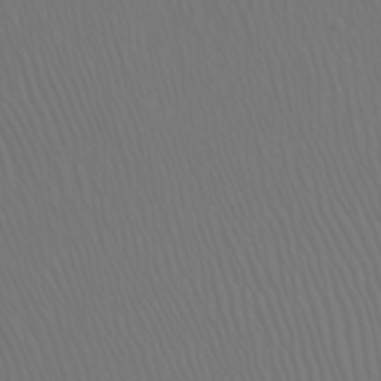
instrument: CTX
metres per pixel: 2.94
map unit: Htu
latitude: -6.2361
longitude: -70.8380
